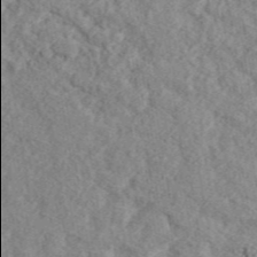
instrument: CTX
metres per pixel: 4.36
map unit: ANa
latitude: 44.7624
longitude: 46.0094
